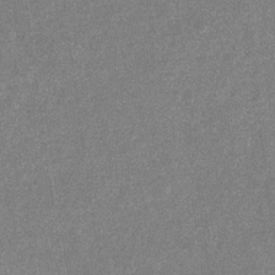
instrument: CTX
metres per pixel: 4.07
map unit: eHb
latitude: -34.0850
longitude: 78.2361
